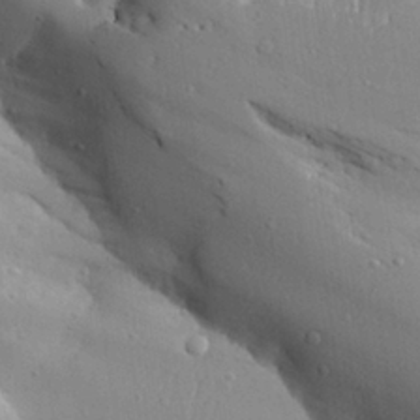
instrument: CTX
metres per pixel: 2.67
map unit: Aa
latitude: 27.0459
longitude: -129.2159
